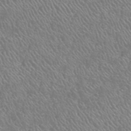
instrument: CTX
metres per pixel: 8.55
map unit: HNhu
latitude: -47.6155
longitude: 29.5966
